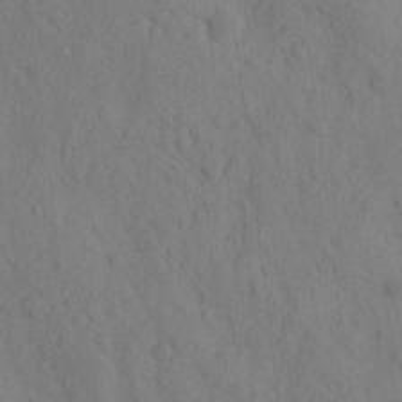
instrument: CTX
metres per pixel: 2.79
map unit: eHh
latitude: -1.0676
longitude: 17.8423
